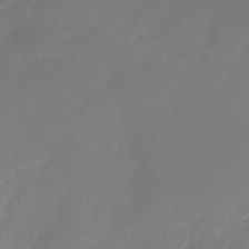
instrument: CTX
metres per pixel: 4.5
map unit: Nhu
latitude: -28.2362
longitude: -66.7624
